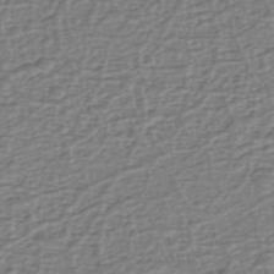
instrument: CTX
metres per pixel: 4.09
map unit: eHh
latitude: -39.8989
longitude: -28.1578
